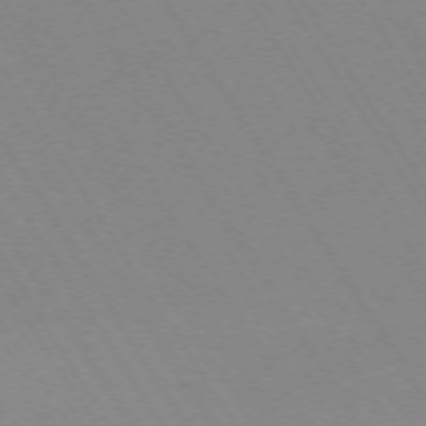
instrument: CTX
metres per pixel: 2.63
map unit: Ap
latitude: -73.2943
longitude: -70.9514
